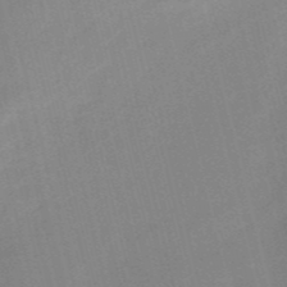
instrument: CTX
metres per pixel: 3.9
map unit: HNb
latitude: -52.2550
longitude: -47.0459
